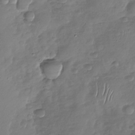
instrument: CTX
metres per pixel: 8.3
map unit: Nhu
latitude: -29.8800
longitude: -61.6127
